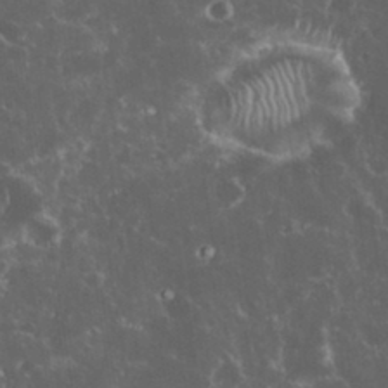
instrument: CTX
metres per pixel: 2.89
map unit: eHh
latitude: 33.6316
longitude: -61.8961
